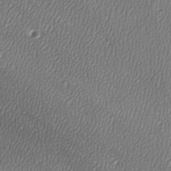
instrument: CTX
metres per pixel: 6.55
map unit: Ave
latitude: -6.4440
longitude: -122.9325
